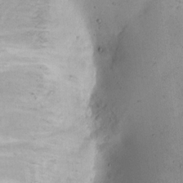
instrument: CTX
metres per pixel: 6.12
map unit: eHh
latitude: 10.3090
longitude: -62.5357
